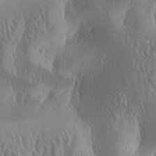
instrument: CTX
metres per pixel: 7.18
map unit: lAa
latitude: -7.0486
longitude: -128.8191
